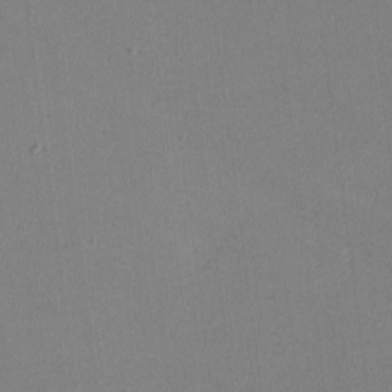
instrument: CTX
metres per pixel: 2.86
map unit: lHvf
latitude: -10.8030
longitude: -100.1956
